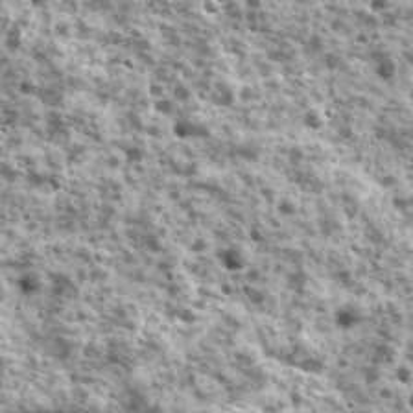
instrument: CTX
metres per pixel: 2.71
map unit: Ave
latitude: 16.8569
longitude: -134.4601
